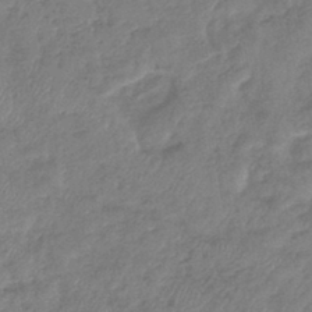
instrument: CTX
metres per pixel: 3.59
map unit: lHb
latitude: -41.5399
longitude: 80.7274
